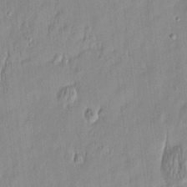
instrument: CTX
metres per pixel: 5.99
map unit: Htu
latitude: -5.7855
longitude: 174.5195
